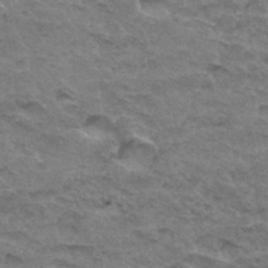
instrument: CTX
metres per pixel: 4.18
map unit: Hto
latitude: 33.3482
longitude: -47.2915
